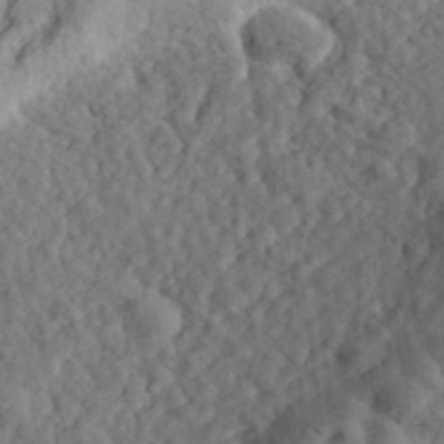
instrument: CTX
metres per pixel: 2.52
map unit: eHh
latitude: 35.9717
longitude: -78.8569
